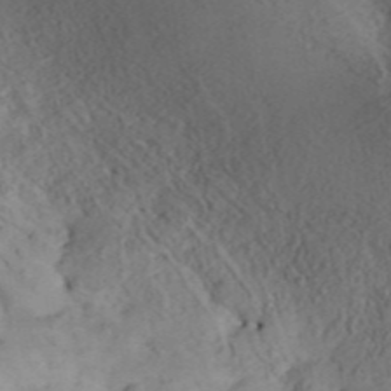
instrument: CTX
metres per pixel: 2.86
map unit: ANa
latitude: 35.5182
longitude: 13.5399
